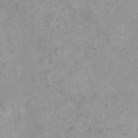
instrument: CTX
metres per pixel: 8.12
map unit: eHh
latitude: 15.3482
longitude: -66.3089
